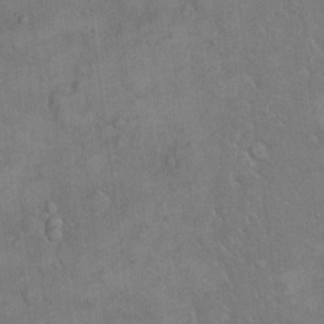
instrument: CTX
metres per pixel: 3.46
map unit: eHh
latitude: 18.0255
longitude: -65.2537
